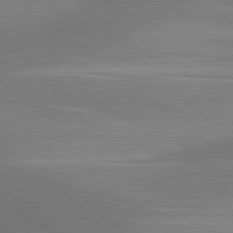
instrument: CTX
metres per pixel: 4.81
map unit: lApd
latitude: 80.8758
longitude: 126.2550
